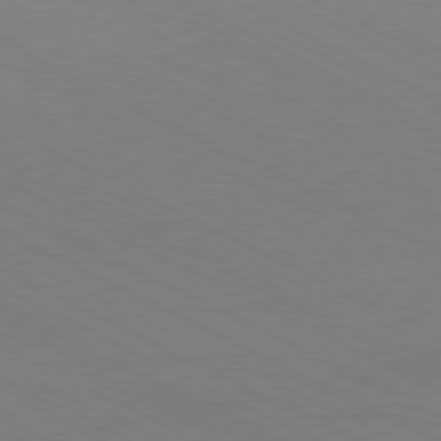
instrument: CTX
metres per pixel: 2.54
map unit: Hpe
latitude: -81.2187
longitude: 12.8219
